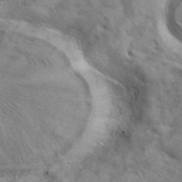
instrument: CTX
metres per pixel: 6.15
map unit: eAb
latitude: 40.3089
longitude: 106.0094
